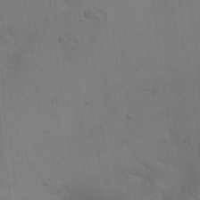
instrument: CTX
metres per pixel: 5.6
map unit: eHh
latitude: 22.8758
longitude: -68.5546
